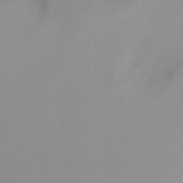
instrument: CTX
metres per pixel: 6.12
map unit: Nhu
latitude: -7.8611
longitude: -75.2537
